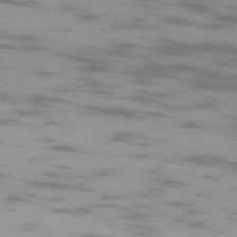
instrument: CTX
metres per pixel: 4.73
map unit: Ap
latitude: -75.3888
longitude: -68.7246
